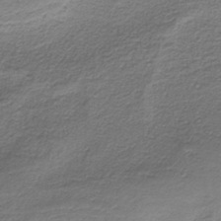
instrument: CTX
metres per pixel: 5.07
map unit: HNb
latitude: -37.6155
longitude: 53.9367
